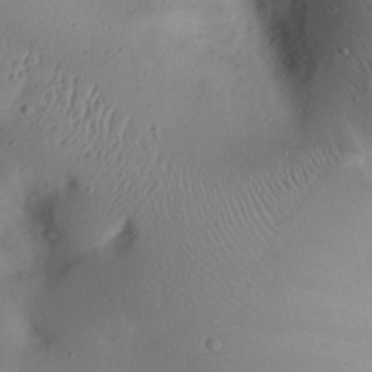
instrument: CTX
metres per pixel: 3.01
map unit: eHh
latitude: 23.5749
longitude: -70.3089
